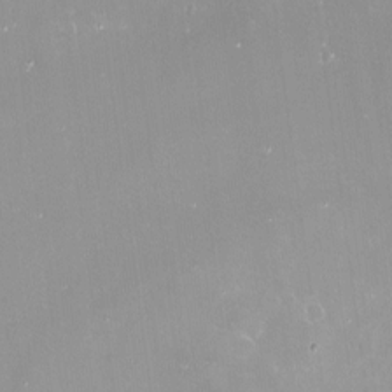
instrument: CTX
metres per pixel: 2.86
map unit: Nve
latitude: -17.8990
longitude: -59.7072
